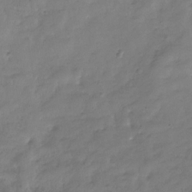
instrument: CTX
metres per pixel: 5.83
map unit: Hve
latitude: -31.3698
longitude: 90.4062
